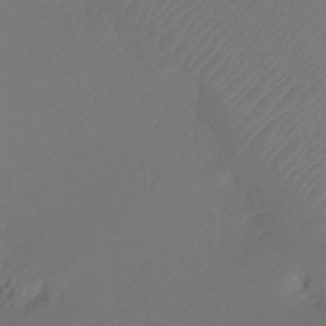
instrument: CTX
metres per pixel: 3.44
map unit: Ht
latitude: -15.5399
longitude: -49.0269
